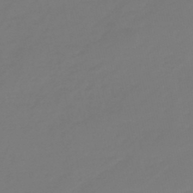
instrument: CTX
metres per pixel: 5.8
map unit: eHb
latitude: -46.5762
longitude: 81.1431
